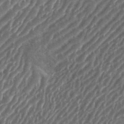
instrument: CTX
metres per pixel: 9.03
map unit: eHh
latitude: 35.8961
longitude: -134.2900
